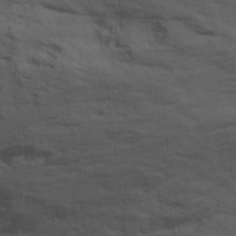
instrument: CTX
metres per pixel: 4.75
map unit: Ave
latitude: 17.4237
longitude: -129.1025
